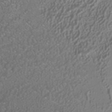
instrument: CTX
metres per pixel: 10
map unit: HNhu
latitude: -41.0486
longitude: 101.8233
